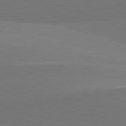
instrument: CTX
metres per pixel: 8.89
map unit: lApd
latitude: 81.9339
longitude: 149.4077
